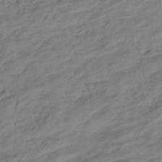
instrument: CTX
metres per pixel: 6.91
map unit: eHb
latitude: -43.8989
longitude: 85.7288
